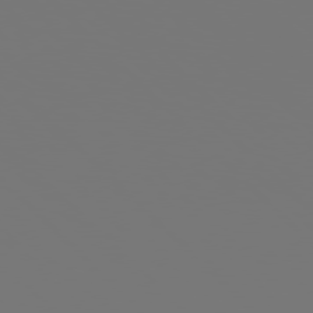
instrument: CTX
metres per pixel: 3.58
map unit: Hpe
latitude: 77.7449
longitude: -176.3278
